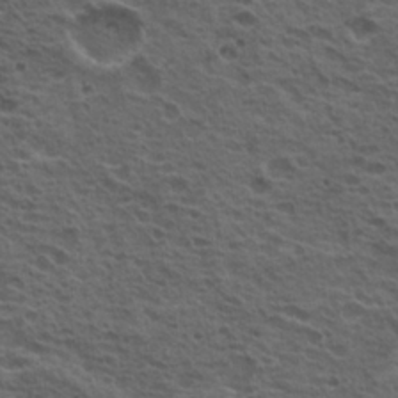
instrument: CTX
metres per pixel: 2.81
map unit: Hto
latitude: 19.5938
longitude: -32.1389
